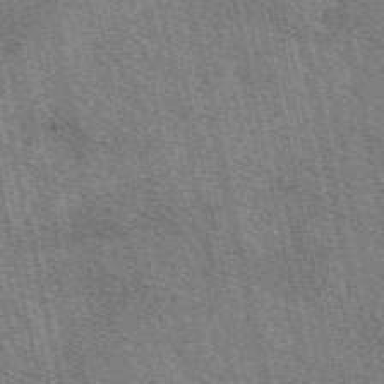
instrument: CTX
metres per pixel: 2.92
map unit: eAb
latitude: 51.0458
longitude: 114.3117
